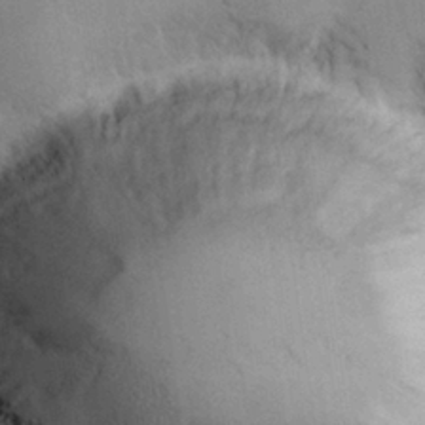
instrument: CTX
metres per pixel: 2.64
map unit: Hve
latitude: 28.0255
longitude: 145.5777
